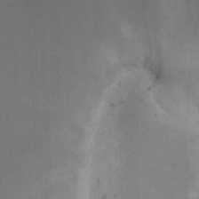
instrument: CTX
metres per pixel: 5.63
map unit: Nhu
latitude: 22.5546
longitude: -70.7246
